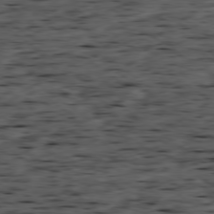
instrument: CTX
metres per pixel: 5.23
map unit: Ap
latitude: -78.9919
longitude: -90.0444
